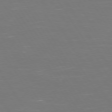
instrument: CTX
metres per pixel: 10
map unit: Hpe
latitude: 72.9892
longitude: -127.1970
